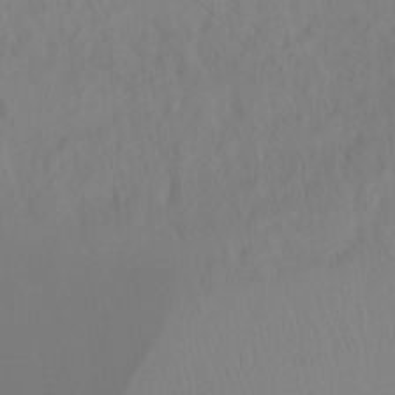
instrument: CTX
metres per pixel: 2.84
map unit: Ht
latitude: -15.5966
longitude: -43.2537
